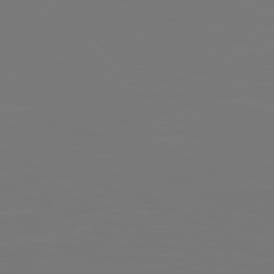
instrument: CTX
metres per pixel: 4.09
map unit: Hpe
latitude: 76.8191
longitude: -136.9892
